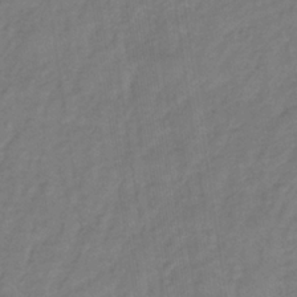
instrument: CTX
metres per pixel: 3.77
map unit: lHb
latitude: -34.9542
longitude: 71.1809
